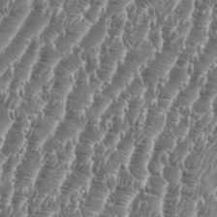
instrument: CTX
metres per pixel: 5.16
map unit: Aa
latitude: 34.6112
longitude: -135.1403
